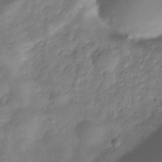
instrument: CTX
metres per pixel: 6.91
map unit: Hve
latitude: -32.3496
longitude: 94.4251
